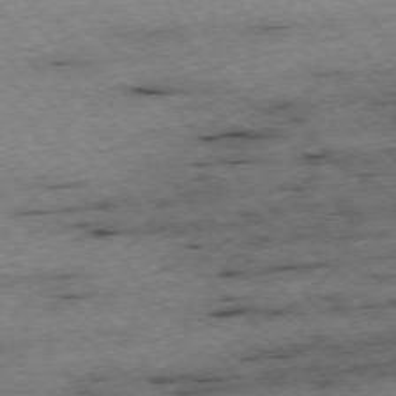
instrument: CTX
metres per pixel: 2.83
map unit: Ap
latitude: -76.5196
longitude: -87.3670
